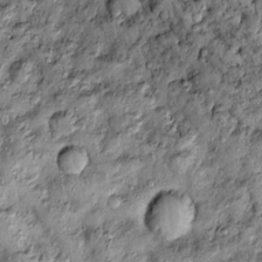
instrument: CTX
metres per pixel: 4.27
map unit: Htu
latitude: -4.1794
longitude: 159.0864
